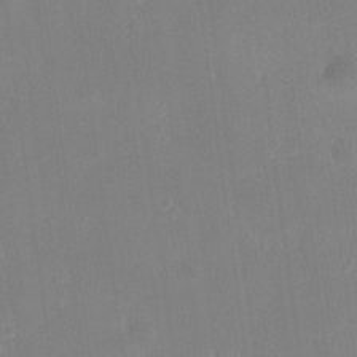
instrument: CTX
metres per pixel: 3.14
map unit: HNhu
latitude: 5.7072
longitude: 3.2753
